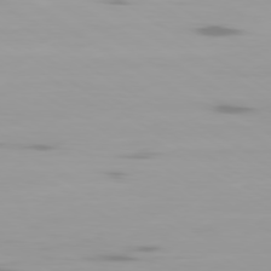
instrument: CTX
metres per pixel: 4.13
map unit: Ap
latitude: -79.7288
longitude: -102.5546
